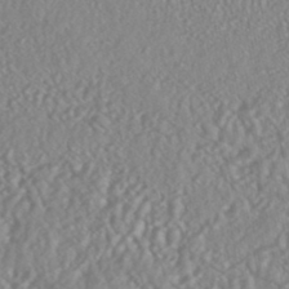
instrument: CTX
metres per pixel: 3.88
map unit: HNhu
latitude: -46.6518
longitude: 104.2550
